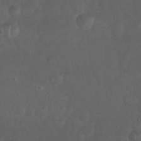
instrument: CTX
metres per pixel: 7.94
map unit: Nhu
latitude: 27.2348
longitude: -65.1970
